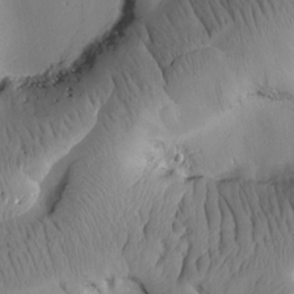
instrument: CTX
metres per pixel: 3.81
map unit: Htu
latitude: 2.2333
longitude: 177.7478
